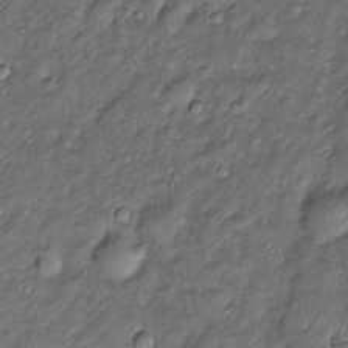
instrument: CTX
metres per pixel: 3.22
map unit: Htu
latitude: -6.4629
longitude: 159.8989
